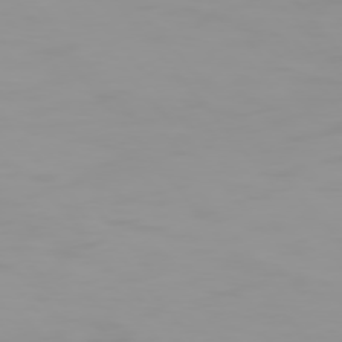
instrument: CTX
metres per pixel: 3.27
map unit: Hpe
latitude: 76.0822
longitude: -142.4979
